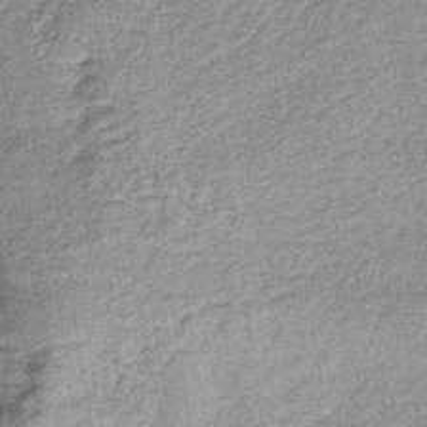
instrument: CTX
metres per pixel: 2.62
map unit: lHb
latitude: -37.2187
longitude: 65.5588
